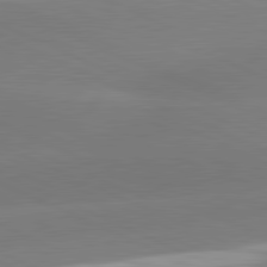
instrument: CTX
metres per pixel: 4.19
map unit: lApd
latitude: 81.4615
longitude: -155.4048
